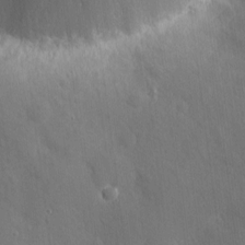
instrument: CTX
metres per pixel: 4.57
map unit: eHh
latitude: 3.7260
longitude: -73.2726
